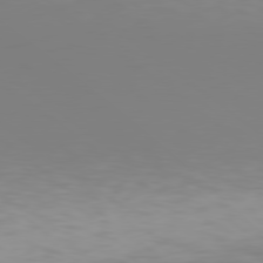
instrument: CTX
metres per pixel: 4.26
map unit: Hpe
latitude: 78.2523
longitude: -134.5545
